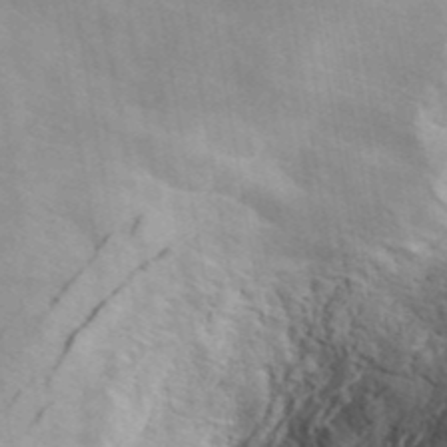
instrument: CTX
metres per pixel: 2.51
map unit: ANa
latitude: 42.1011
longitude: 16.4251
